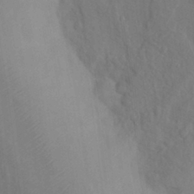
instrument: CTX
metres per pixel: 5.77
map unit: Nhu
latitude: 11.8395
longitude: -28.1578
